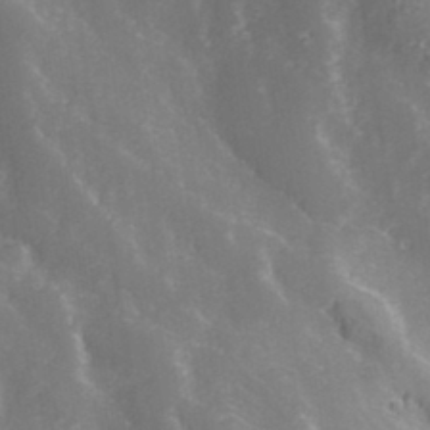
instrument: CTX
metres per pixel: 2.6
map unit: Hve
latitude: 33.1025
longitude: 149.5399
